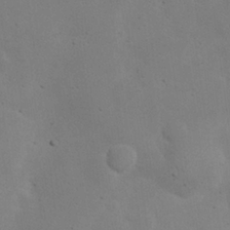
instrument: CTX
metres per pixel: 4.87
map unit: eHh
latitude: 24.2144
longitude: -72.0633
